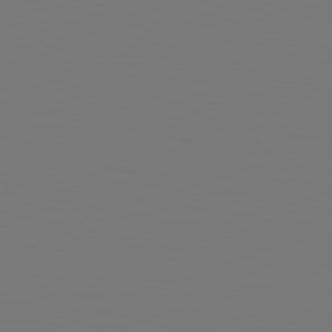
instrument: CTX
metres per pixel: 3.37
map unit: Hpe
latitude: 78.8191
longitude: -137.5182
